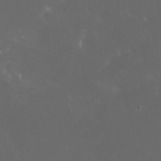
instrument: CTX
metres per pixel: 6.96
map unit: Nhu
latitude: 30.2334
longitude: -58.2145
